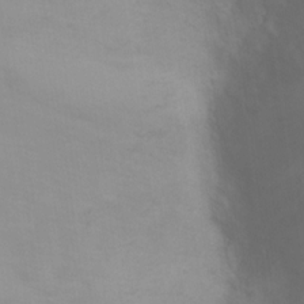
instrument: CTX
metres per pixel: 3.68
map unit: Ht
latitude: 3.8016
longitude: -28.8380
